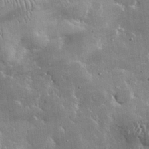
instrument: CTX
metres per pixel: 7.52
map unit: lHvf
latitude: 32.5357
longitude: -91.2726
